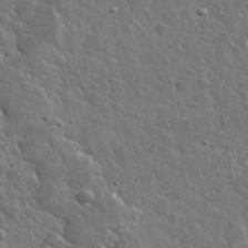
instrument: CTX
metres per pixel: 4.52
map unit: lHvf
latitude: 36.2145
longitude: -88.2901
